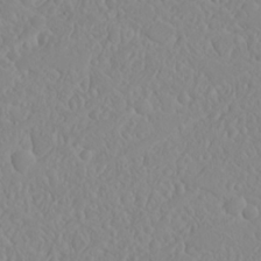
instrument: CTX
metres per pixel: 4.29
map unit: Nhu
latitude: 23.4426
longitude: -64.4412
